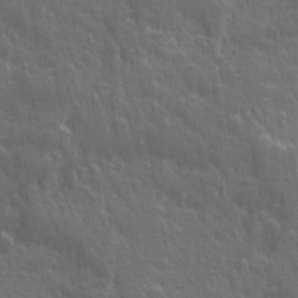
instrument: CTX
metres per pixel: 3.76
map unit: Ave
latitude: 12.3090
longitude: -104.3468
